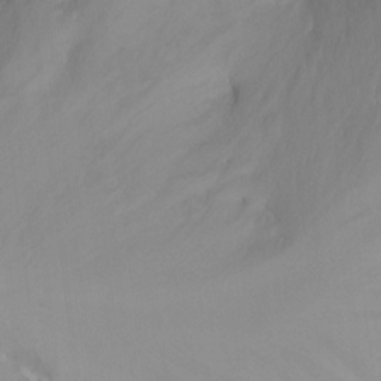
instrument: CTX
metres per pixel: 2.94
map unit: Nhu
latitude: -13.3132
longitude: -57.5371
